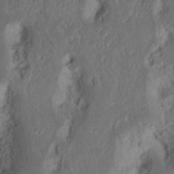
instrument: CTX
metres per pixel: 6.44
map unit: Nhu
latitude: 16.2900
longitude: -74.3845
